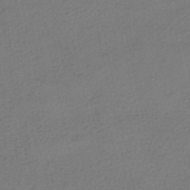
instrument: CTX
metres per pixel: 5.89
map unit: HNhu
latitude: -40.0850
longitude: 102.6141
